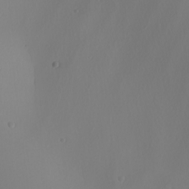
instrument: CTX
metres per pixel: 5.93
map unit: Nhu
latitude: -7.7288
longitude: -95.0081
